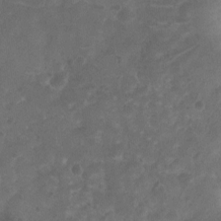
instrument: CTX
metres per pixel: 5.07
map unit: Nhu
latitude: -10.6708
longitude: -21.3482
